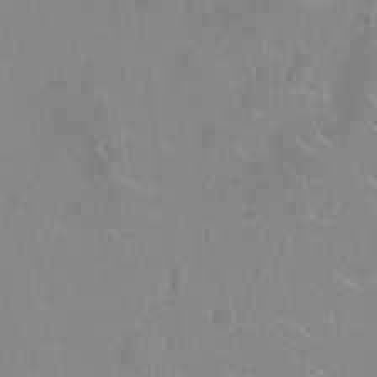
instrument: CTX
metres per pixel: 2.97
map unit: Ht
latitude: -5.0297
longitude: -15.0837
